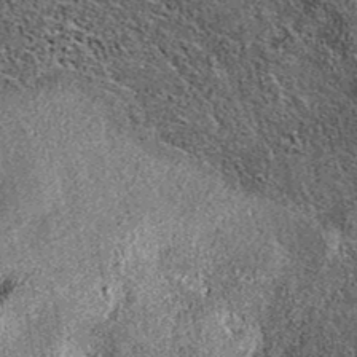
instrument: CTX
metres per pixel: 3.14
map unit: eAb
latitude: 36.8758
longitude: 110.7652
